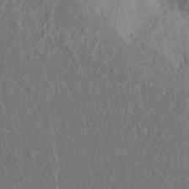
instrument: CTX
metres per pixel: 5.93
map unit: Nhu
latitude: 11.9150
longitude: -28.0444
